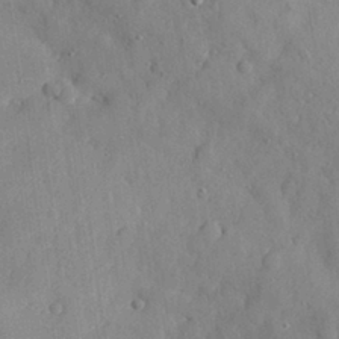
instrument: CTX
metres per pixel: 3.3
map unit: eHh
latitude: 28.9891
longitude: -74.4601
